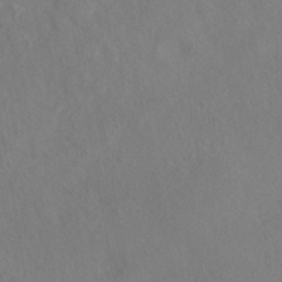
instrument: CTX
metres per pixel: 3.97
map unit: HNhu
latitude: -41.7666
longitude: 101.4454
